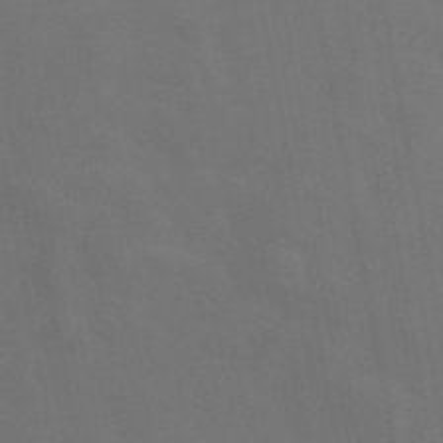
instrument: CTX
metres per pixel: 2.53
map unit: eAb
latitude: 46.4223
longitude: 121.5399
